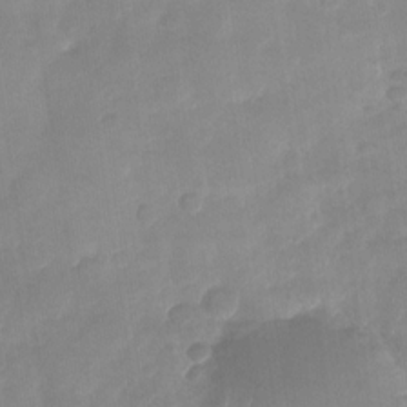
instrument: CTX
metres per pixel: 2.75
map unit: Nhu
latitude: -28.7274
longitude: -62.6302
